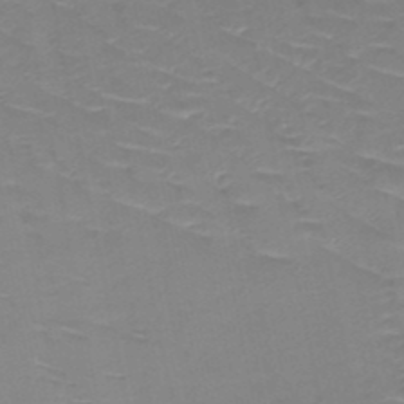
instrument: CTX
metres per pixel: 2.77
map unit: HNb
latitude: -49.4644
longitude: -47.1215
